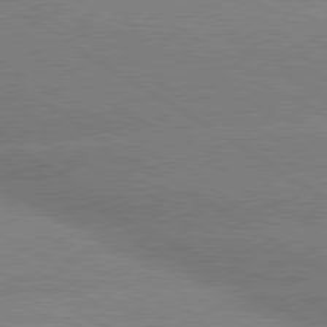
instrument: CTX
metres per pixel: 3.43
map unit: lApd
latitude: 80.2900
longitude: -148.6679
